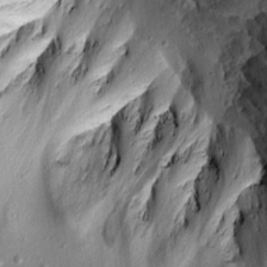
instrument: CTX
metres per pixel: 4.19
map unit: lAvf
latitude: 16.0444
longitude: -127.3104
